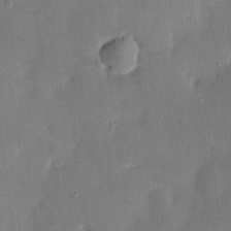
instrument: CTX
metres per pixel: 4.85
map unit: eHh
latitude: 4.8569
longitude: -71.3859
